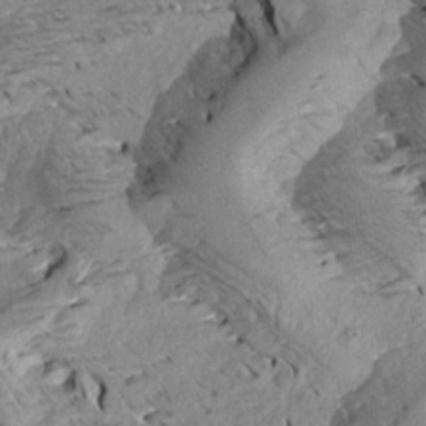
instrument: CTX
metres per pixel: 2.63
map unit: Aa
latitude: 18.9136
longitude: -145.3104
